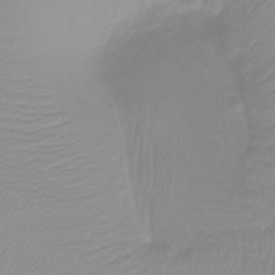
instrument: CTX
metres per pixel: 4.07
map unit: Htu
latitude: -12.4629
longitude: -47.2537
